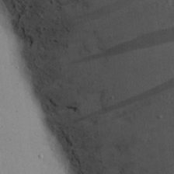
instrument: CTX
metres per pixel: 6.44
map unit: eHh
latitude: 18.1389
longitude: -72.1011
